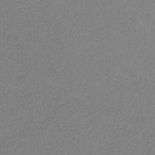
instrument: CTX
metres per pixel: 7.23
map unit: HNb
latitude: -34.1417
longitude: 53.7099
